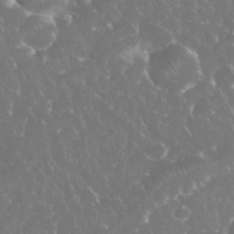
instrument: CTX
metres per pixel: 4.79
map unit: eHh
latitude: 34.8191
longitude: -63.5182
